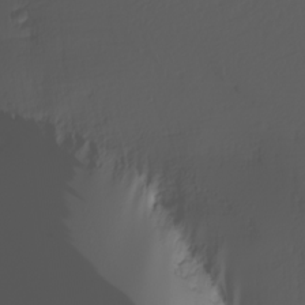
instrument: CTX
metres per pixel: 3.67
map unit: Nhu
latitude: -6.5951
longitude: -94.3656
